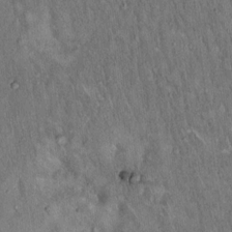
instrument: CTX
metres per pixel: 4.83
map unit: Hto
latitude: 15.4994
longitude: -59.0270
